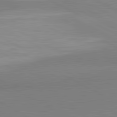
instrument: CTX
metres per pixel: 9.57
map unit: lApd
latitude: 81.6316
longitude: 159.7666
